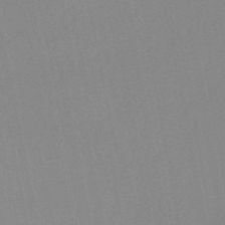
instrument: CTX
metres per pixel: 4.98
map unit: lHb
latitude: -45.0298
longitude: 77.3321
